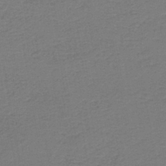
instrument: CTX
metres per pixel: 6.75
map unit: HNb
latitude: -43.4454
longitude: 49.5966
